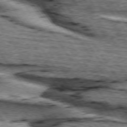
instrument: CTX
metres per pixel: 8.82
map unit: lApd
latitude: 74.8191
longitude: -72.9514
